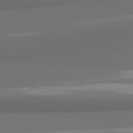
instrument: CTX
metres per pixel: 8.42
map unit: lApd
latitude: 81.6883
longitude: 170.8030
